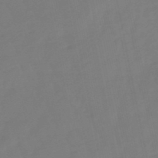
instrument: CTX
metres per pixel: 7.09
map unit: lHb
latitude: -49.2187
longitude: 78.8030
